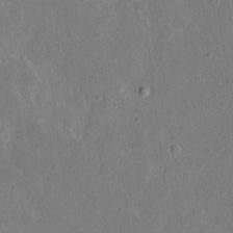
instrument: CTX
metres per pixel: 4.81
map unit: eHh
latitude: 9.5371
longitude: -69.0648
